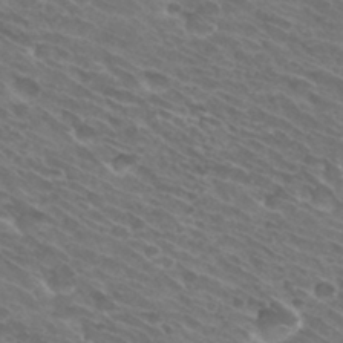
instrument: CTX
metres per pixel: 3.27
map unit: Hto
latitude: 31.4427
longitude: -44.1389
